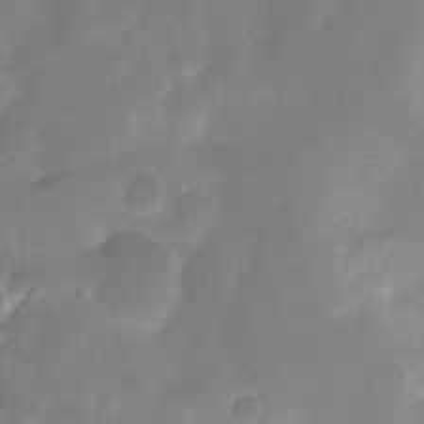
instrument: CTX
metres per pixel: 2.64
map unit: Ht
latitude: -5.6910
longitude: -19.8394
